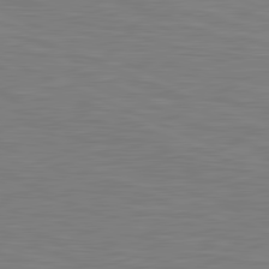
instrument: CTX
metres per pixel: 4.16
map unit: lApd
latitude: 81.7072
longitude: -170.5924
